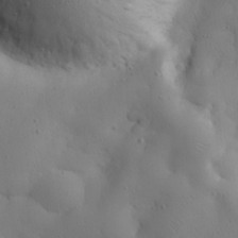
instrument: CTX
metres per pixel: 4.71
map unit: eHh
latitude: 26.3278
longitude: -75.0458
